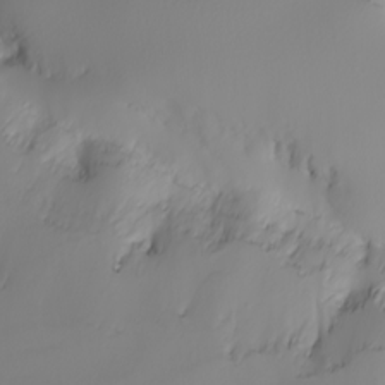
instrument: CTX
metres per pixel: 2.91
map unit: Nhu
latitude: -6.5762
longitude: -93.9150
